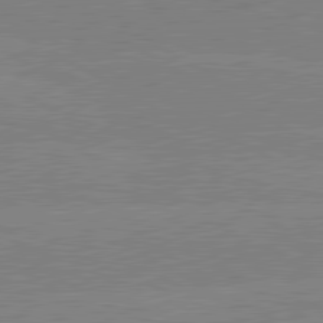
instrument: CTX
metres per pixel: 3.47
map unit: lApd
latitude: 80.5735
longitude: -126.3090
